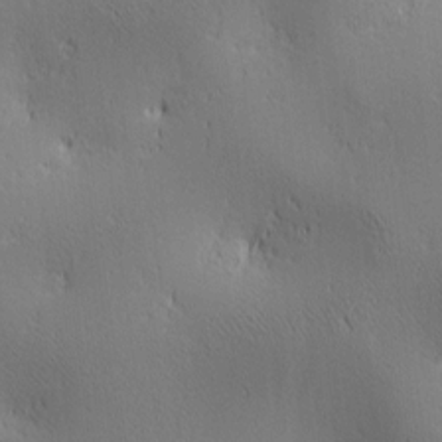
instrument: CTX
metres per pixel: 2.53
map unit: lAa
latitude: 2.8569
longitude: -117.5560
